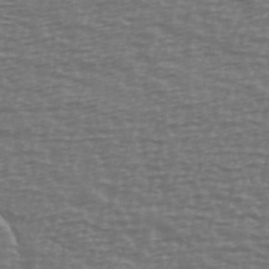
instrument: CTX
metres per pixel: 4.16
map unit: Ave
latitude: 39.0647
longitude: -113.2348
